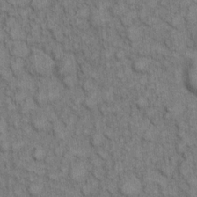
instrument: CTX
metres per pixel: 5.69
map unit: eHh
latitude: 7.5938
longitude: -64.4034
